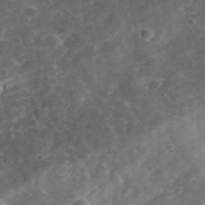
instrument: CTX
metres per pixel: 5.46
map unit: lHvf
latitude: 36.4034
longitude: -87.5371
